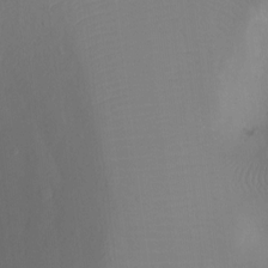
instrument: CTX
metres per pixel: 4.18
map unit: Ht
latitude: -3.7855
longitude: -26.5924
